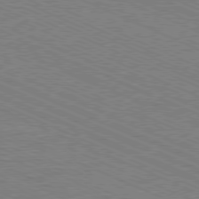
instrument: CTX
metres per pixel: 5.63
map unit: Ap
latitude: -81.0865
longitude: -75.6127
